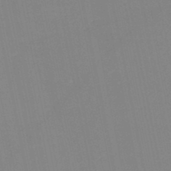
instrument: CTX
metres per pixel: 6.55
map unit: HNb
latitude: -49.4644
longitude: -40.3845
